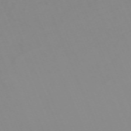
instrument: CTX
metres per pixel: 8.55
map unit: Nhu
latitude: -67.5588
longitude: 38.2551
